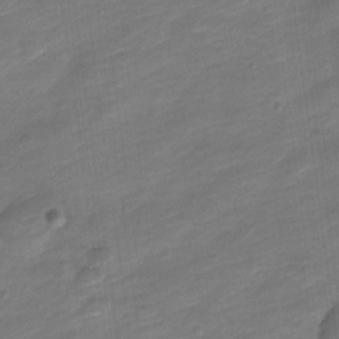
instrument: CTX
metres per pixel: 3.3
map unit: Nve
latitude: -17.7667
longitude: 109.1809
